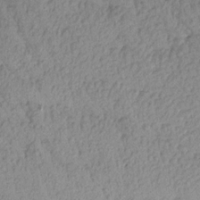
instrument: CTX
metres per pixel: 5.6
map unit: Aa
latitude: 15.5938
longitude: -146.6680
